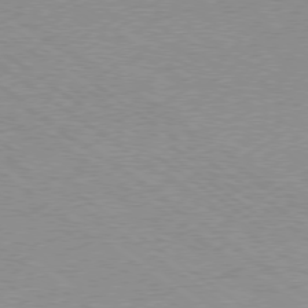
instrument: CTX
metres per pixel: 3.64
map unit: Hpe
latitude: -79.1053
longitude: 8.9919
